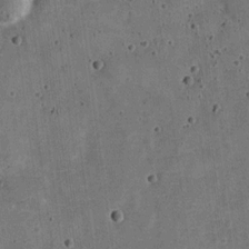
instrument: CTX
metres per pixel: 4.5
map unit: Nve
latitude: -25.5399
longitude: 105.4454
